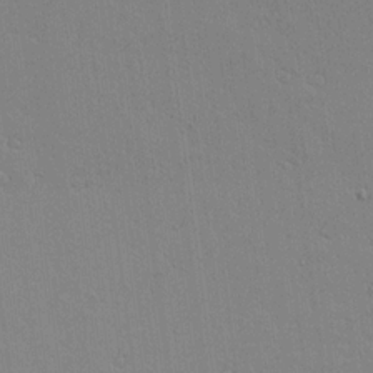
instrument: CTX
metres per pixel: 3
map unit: lAvf
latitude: 16.4790
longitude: -126.9892
